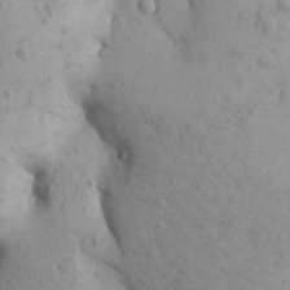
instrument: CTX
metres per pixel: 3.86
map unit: Aa
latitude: 26.8380
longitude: -149.4426
